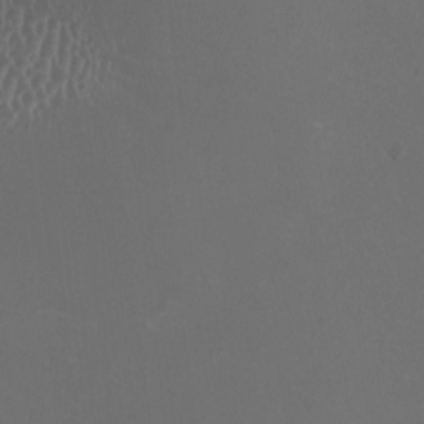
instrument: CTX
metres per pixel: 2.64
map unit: HNhu
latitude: 0.0633
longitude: -1.6882
